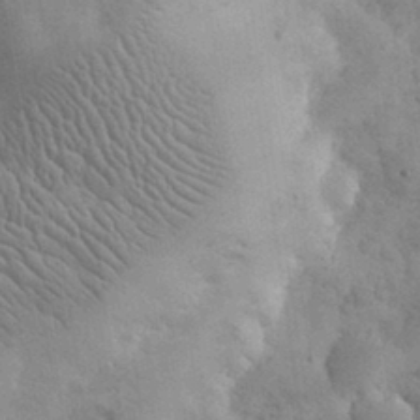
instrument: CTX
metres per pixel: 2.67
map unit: eHh
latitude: 31.9339
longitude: -68.6302
